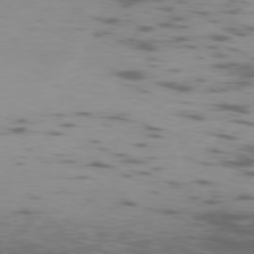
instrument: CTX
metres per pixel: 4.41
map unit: Ap
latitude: -75.9745
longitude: -67.3670
